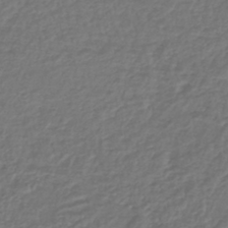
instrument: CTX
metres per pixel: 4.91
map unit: lHb
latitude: -43.2564
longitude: 61.5399
